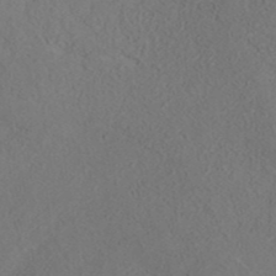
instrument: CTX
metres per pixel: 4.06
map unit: ANa
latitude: 35.7638
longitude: 13.5777
